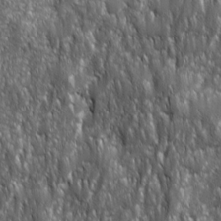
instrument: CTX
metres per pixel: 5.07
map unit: Ave
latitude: 15.7261
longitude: -133.8017
